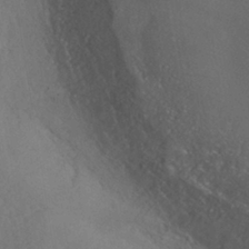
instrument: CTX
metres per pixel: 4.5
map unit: HNhu
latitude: -39.2943
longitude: 100.9352
